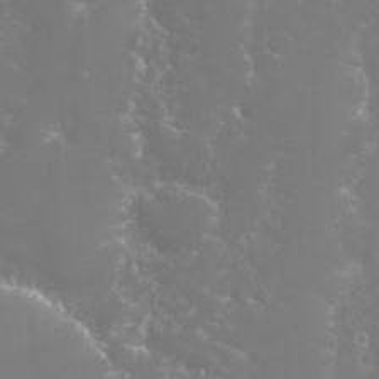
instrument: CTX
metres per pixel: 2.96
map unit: Nhu
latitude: 27.9906
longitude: -60.5545
